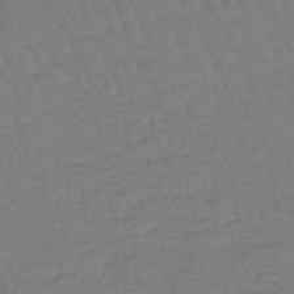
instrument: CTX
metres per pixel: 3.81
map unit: eHb
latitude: -45.9178
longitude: 80.7463
